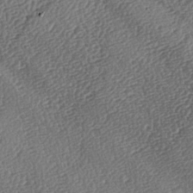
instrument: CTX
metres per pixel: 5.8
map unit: lAa
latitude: -3.5588
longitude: -123.4804
